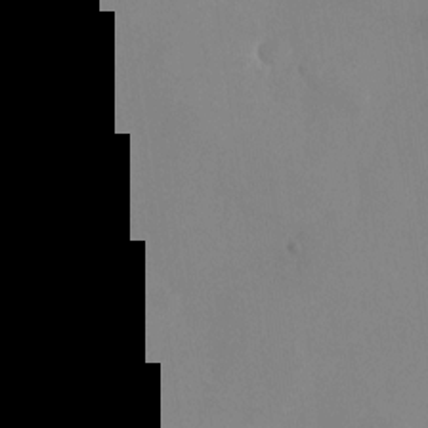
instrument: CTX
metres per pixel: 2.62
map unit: Nhu
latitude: -26.5195
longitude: -70.3656
